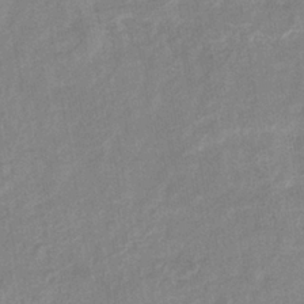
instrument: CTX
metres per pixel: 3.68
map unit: eHb
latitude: -34.8030
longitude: 74.4440
